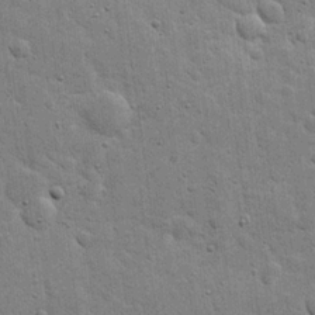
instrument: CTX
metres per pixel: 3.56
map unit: eHh
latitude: 20.1767
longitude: -63.2537
